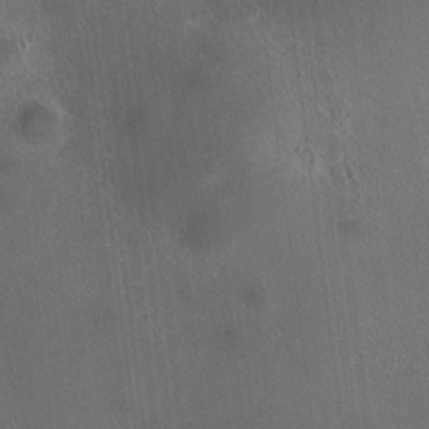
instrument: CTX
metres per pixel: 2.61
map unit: HNhu
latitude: 9.0459
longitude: 13.8611
